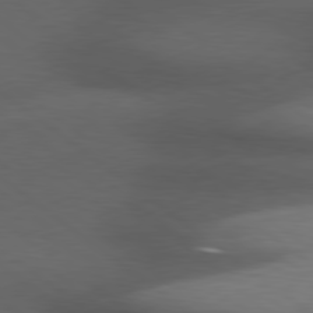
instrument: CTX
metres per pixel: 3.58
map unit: lApd
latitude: 79.6883
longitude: -128.4601
